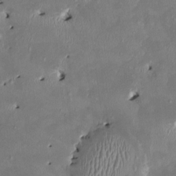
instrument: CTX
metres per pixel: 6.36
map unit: HNhu
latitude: 2.6679
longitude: -5.4048
